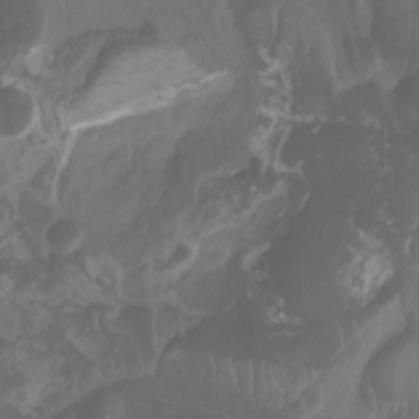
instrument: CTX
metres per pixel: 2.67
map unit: Nhu
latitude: -8.5196
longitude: -79.2348
